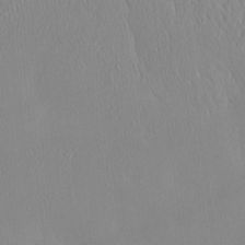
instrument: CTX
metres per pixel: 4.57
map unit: HNhu
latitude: -4.6896
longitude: 15.1620
